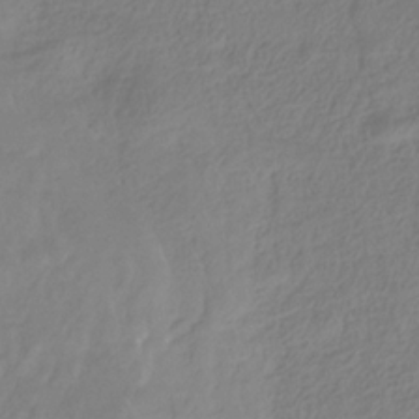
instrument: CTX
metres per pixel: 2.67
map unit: HNhu
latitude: -28.9920
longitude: 67.7855
